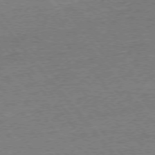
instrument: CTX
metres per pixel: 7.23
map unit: Ap
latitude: -76.5952
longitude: -96.4790
